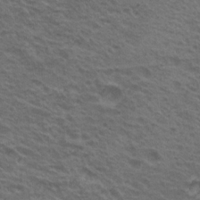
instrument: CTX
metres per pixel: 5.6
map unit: Nhu
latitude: 20.6113
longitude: -31.1592
